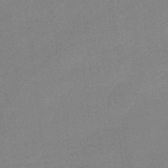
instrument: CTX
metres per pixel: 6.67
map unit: lHb
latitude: -49.4455
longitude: 81.4833
